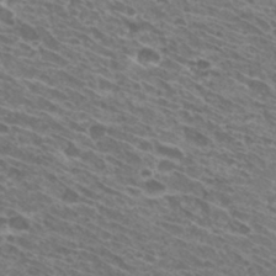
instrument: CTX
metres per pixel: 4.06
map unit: Hto
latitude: 31.8395
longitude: -42.6868
